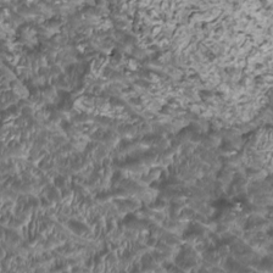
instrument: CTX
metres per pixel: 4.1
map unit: HNhu
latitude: -0.3118
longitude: 1.1054
